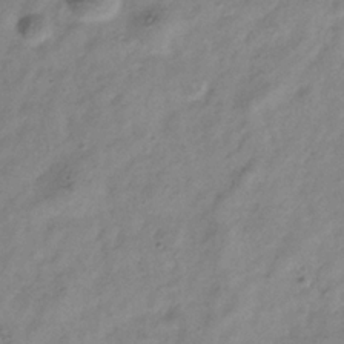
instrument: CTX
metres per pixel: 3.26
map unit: Hve
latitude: -33.9367
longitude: 89.1242
